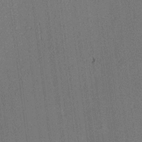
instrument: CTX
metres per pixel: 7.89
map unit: lAa
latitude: 12.4601
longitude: -107.4993
